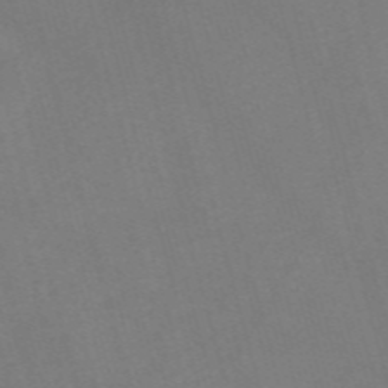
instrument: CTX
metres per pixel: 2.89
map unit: Nve
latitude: -58.5573
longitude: 64.4818
